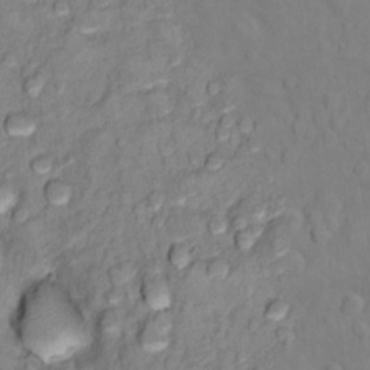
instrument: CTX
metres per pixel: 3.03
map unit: Ht
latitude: 11.1025
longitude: -33.5182
